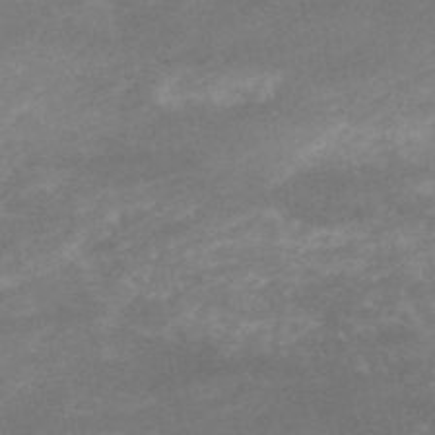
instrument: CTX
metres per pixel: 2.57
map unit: HNb
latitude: -52.7274
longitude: -41.9528
